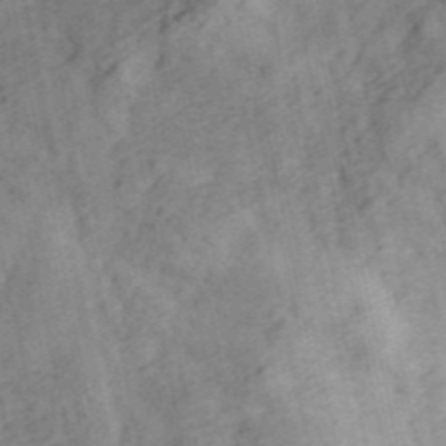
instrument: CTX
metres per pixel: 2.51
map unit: ANa
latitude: 45.1214
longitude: 46.1417
